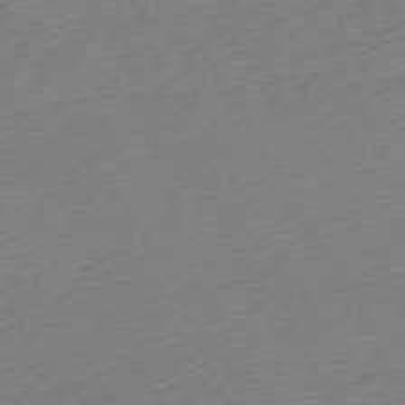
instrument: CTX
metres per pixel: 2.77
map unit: Ap
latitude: -72.9541
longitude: -69.0081
